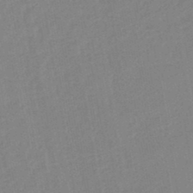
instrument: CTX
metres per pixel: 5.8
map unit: lHb
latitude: -45.8233
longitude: 73.1620
